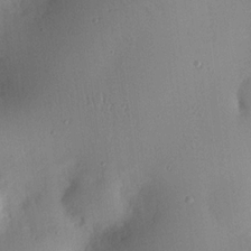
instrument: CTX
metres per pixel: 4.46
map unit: Nhu
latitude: 16.5924
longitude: -78.9136
